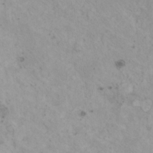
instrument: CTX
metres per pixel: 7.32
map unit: HNhu
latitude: 3.6316
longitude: 4.4251
